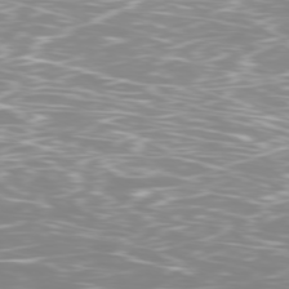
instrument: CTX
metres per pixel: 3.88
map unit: Ap
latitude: -78.6518
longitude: -64.4412
